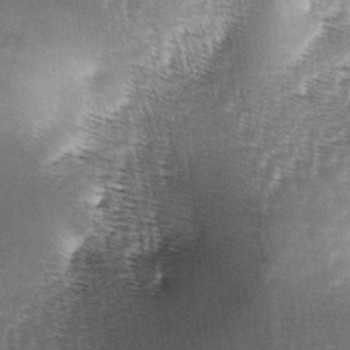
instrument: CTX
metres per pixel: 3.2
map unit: lAa
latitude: -4.9163
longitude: -128.0633
